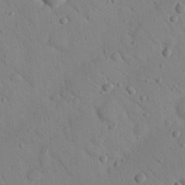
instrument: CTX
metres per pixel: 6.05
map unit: Nhu
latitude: 23.2726
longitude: -74.2523
